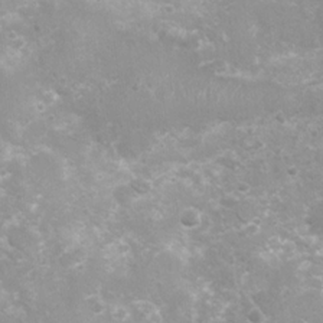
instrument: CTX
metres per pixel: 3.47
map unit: Nhu
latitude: 7.5182
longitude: -20.8380
